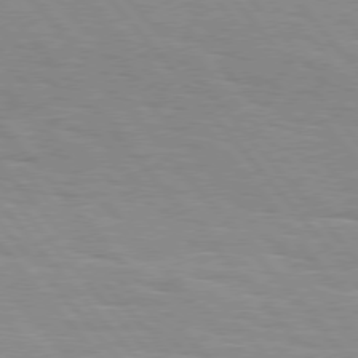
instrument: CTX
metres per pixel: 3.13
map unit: Hpe
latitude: 76.3656
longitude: -153.3860
